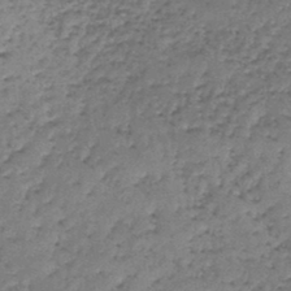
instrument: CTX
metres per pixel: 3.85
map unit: lHb
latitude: -43.9178
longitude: 58.1983
